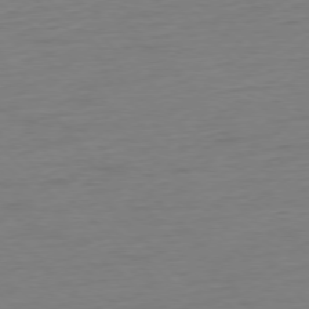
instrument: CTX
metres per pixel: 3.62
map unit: Hpe
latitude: -77.5210
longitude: -13.9339
